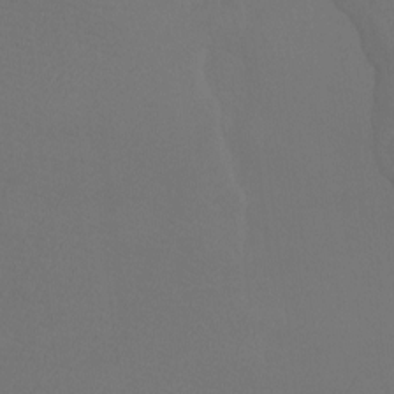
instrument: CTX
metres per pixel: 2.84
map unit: Htu
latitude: -7.3509
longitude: -32.5735
